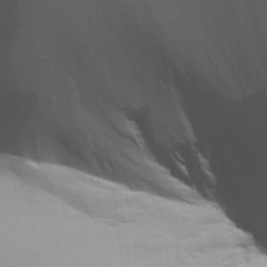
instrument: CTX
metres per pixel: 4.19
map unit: Aa
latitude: 29.7827
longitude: -134.4979
